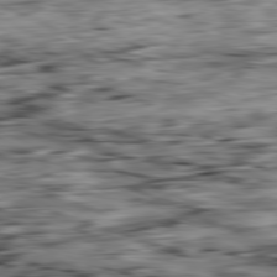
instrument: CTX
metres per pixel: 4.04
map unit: Ap
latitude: -81.6155
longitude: -82.2900
